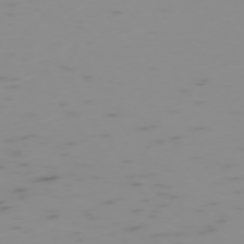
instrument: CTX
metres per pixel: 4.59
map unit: Hpe
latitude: -73.8989
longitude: 6.7274
